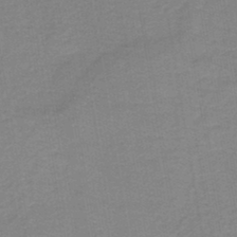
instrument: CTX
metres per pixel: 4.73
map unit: HNb
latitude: -44.2740
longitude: 51.7666
